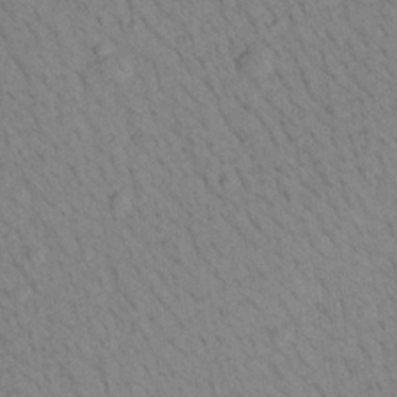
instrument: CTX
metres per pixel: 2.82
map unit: Aa
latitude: 22.3278
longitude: -139.0458
